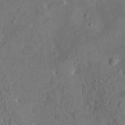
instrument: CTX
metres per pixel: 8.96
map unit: HNhu
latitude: 7.0458
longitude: -0.7057
